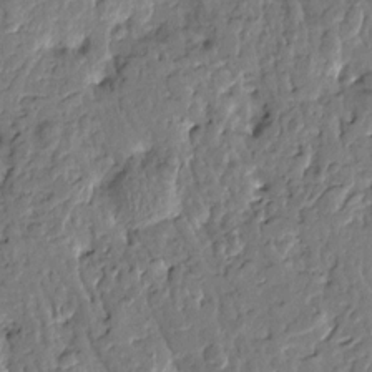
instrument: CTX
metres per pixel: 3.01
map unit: Htu
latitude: -1.7856
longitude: -179.6883
